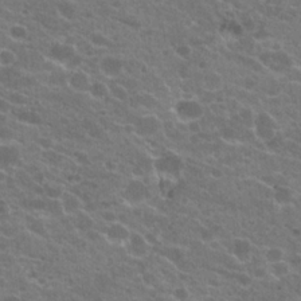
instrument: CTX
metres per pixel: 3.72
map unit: Hto
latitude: 20.5168
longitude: -35.8772
